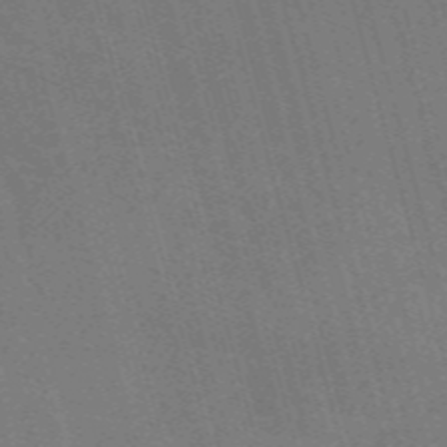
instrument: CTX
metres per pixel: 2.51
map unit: Nve
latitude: -59.1053
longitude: 62.8597
